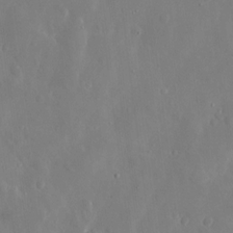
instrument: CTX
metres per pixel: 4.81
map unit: eHh
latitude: 13.4238
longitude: -71.5938
